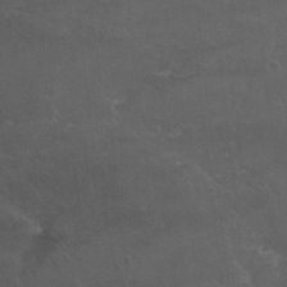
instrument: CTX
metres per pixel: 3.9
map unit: Nhu
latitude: 29.8205
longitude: -51.0458
